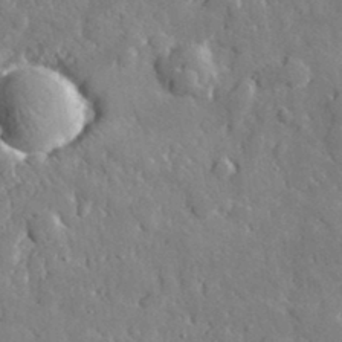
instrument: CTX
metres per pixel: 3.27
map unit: lHvf
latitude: 34.8191
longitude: -87.6694
